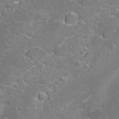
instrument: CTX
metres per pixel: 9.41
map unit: Nhu
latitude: 27.1403
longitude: -61.1214
